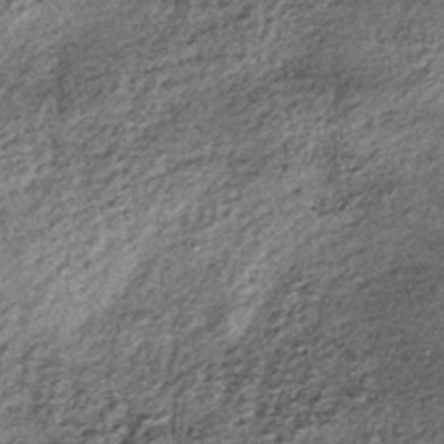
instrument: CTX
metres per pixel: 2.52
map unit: lHb
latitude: -36.1416
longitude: 67.9367
